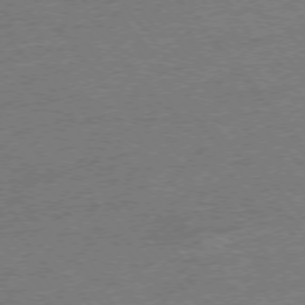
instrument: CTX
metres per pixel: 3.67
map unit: Ap
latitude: -76.5007
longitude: -96.6112
